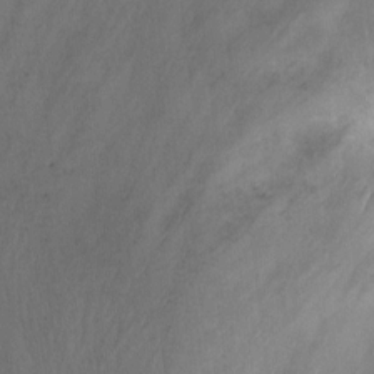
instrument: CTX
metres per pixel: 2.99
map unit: Ht
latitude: -0.3873
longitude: -45.4993
